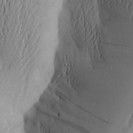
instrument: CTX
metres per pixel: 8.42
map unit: Aa
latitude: 25.2159
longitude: -149.4615
